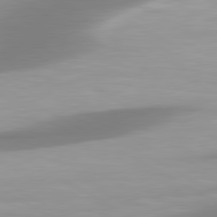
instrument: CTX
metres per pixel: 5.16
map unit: lApd
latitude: 80.7057
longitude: 174.4062
